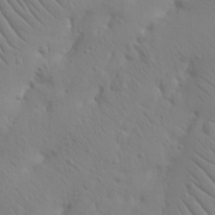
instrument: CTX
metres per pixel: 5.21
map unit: Nhu
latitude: 21.3860
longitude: -73.9151
